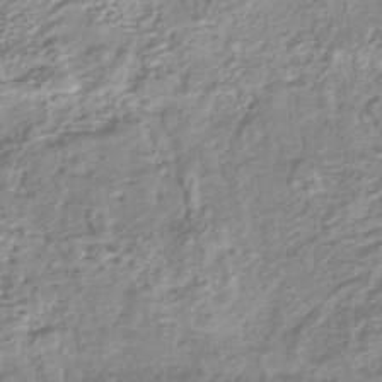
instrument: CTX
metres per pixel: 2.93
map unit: lHb
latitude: -40.2172
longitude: 71.6533
